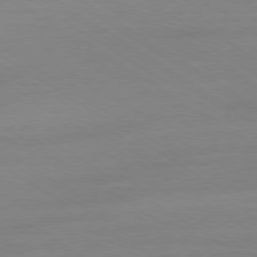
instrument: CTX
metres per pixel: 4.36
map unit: Ap
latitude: -79.4076
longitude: -93.8583
